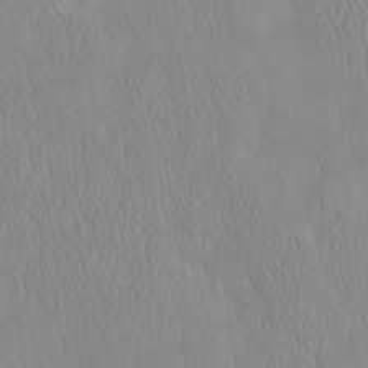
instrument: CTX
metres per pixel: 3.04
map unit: HNhu
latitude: -4.6329
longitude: 15.2565
